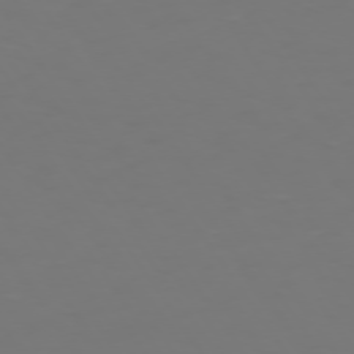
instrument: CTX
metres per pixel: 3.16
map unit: Hpe
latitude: 73.4994
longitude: -127.5560
